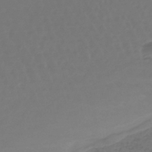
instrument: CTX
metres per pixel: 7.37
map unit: lHb
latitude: -43.6910
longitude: 62.6896
